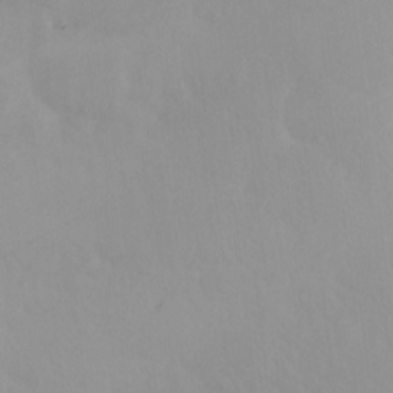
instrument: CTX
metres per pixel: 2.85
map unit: Nhu
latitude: -3.8233
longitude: -93.3670
